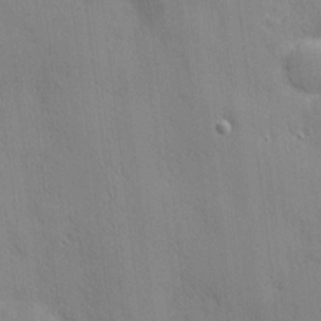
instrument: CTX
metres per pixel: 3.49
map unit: Nhu
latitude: 2.1200
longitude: -75.0270
